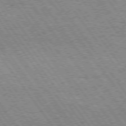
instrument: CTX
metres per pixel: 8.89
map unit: Hpe
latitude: 74.1200
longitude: -139.5182
